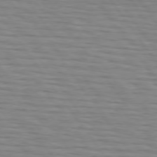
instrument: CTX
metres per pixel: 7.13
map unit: lApd
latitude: 74.8380
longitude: -71.7449
